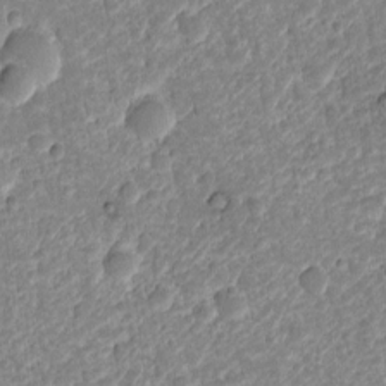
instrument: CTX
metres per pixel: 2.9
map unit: eHh
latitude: 4.3278
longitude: -69.1970
